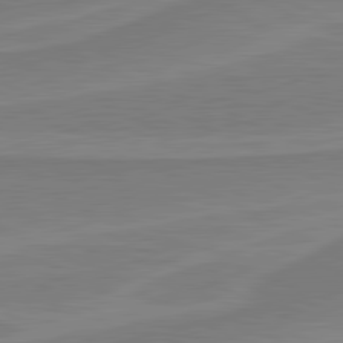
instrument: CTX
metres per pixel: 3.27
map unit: lApd
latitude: 81.2348
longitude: 170.5574
